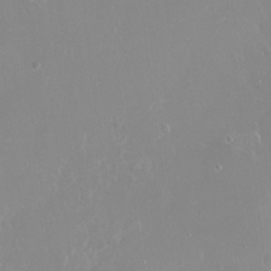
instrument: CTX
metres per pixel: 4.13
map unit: Ht
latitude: -14.3496
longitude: -42.9703
